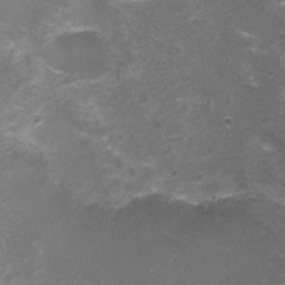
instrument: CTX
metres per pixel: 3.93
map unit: Nhu
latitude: 3.8205
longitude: -17.6316
